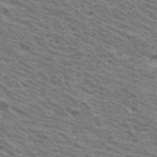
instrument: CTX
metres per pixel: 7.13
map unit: Hto
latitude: 32.9892
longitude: -40.8757
